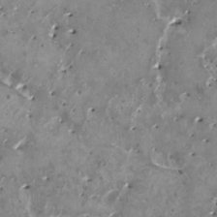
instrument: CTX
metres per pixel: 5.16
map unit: HNhu
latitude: 1.5182
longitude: 5.6344
